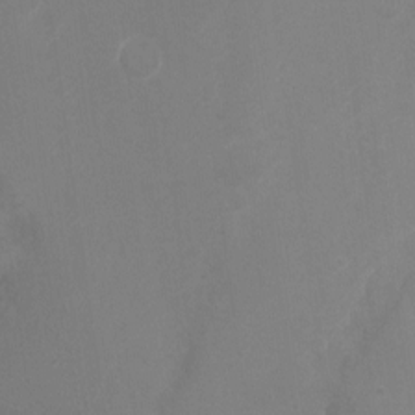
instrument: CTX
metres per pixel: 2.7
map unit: Nhu
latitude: -8.6329
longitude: -47.2915
